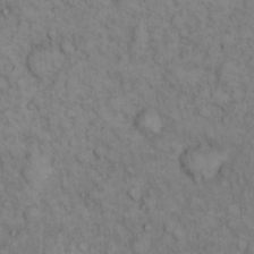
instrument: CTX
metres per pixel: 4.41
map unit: eHh
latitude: 16.6491
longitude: -63.6505
